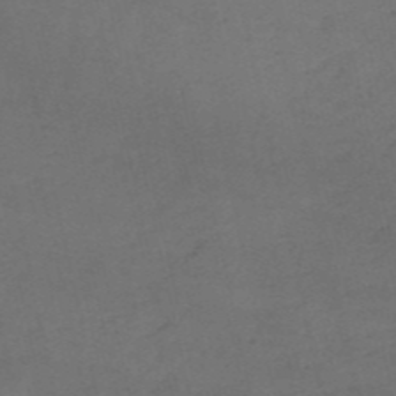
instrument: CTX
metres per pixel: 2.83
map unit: HNb
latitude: -53.2942
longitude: -42.1389
